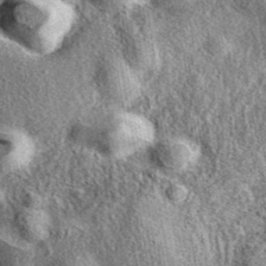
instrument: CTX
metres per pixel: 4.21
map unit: eAb
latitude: 39.5749
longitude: 108.1606
